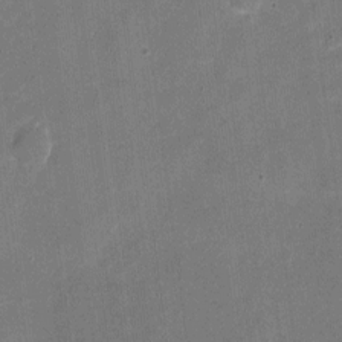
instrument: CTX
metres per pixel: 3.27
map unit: eHh
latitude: 4.7057
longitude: -66.4979
